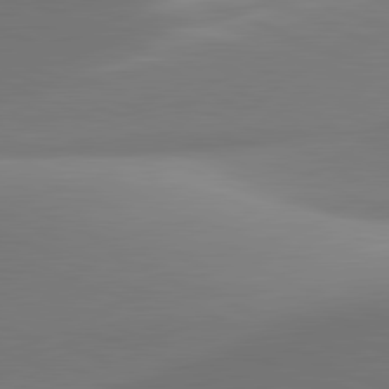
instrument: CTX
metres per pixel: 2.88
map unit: lApd
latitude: 81.4993
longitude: 142.1605
